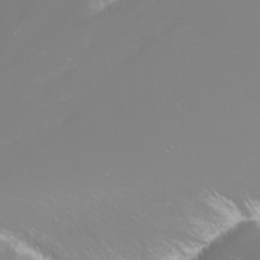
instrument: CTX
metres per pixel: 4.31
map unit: Nhu
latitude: -9.5588
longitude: -70.0633
